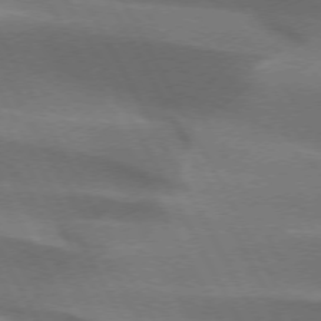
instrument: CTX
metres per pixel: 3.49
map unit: lApd
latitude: 72.8002
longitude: -50.6679
